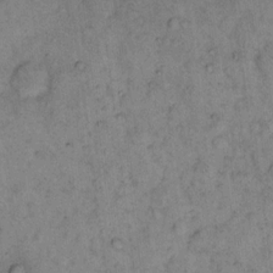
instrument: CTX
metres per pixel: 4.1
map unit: eHh
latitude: 15.2348
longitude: -64.8947
